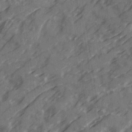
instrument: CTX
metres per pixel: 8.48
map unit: Ave
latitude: 20.2145
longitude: -131.3104
